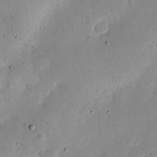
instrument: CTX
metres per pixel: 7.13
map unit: eHh
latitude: 24.3656
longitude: -71.2159
